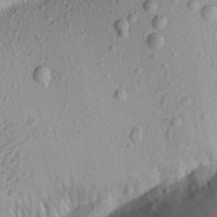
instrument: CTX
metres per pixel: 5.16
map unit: Aa
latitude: 20.7813
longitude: -148.6868
